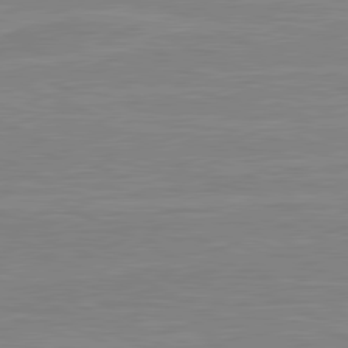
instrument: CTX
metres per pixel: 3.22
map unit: lApd
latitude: 80.8947
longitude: 169.9367
